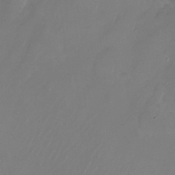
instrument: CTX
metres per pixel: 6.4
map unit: Nhu
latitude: -27.1998
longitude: -71.8205
